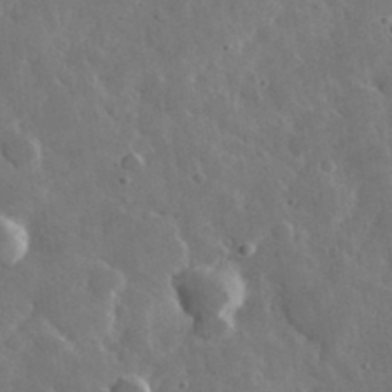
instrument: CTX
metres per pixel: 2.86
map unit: lHvf
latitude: 34.1011
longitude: -87.4048
